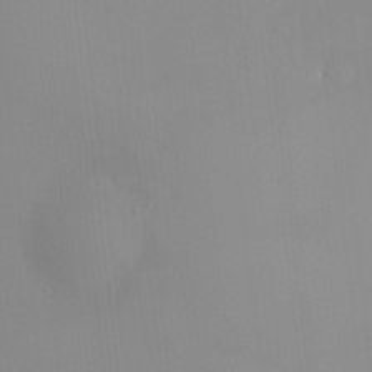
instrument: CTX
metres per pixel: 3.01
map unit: HNhu
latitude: 7.5749
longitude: 8.5952
